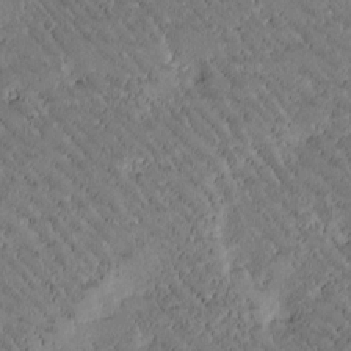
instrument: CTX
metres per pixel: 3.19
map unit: Htu
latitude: -2.1416
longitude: 176.2928
